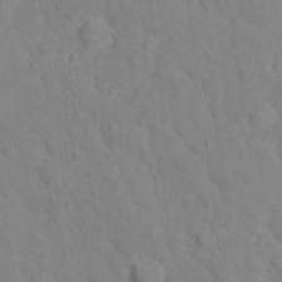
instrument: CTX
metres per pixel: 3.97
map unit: Hto
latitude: 17.4426
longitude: -36.4601
